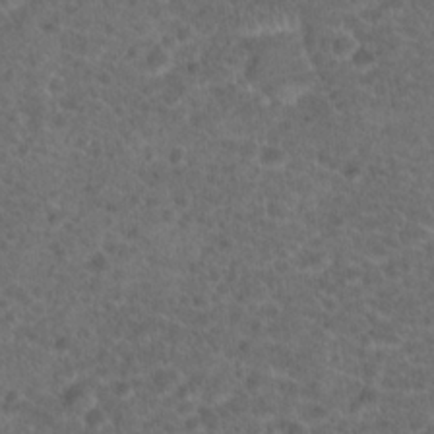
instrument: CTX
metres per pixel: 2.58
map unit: Hto
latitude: 19.4237
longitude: -40.6490
